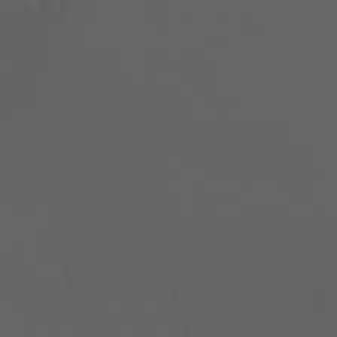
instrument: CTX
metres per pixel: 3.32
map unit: eHh
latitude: -2.9730
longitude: 19.8422
